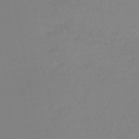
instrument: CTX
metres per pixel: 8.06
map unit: HNb
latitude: -46.4440
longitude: 56.8219
